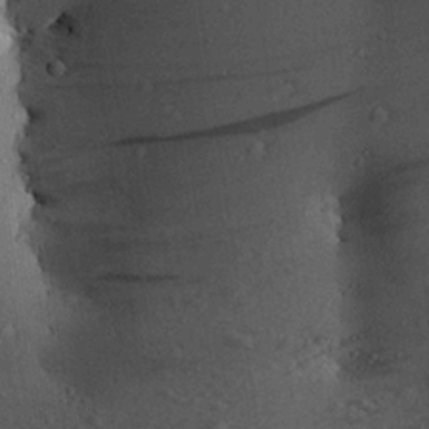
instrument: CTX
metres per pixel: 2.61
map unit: Aa
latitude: 27.3671
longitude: -134.1577
